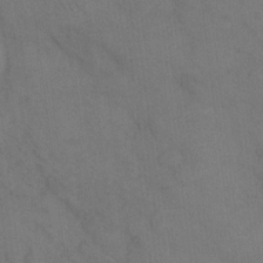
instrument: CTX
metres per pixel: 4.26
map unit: eHh
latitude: 9.8583
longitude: -63.0081
